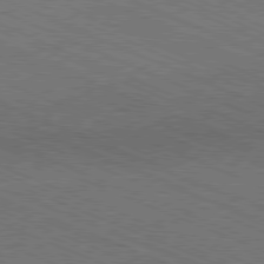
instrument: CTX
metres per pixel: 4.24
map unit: Ap
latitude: -81.0487
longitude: -74.8380
